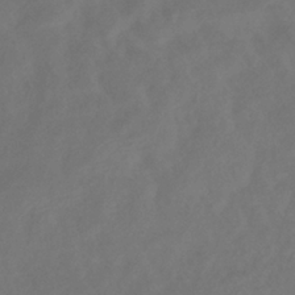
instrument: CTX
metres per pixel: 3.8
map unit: eHb
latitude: -35.5777
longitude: 78.7085
